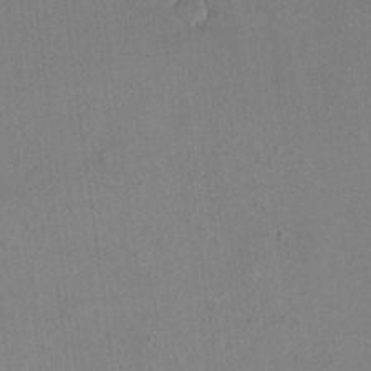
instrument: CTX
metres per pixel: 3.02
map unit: eHh
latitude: 16.7057
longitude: -67.4048
